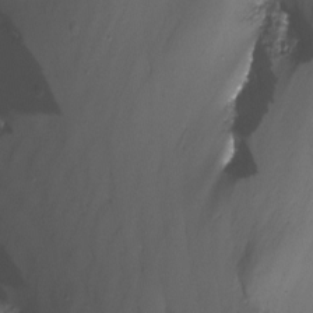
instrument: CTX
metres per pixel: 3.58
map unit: Nhu
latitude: -12.2740
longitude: -68.3845
